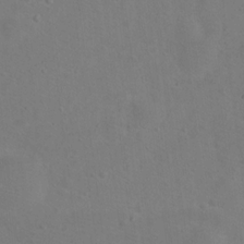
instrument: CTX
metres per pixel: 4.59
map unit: Nhu
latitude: 14.0444
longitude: -36.4790
